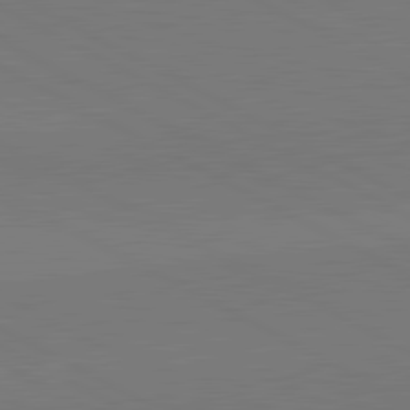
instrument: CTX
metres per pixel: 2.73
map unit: lApd
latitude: 81.4804
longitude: 151.6344
